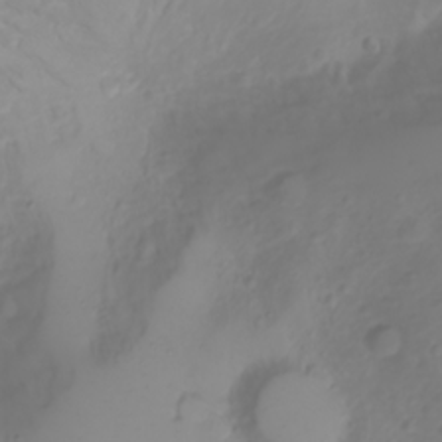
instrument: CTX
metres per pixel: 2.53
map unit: Nhu
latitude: -4.7841
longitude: -85.1781
